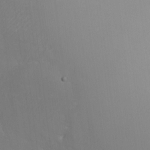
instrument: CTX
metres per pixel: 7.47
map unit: Nhu
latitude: -5.6533
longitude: -93.6505
